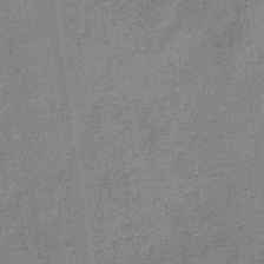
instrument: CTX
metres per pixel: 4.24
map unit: eHb
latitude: -32.5196
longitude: 75.5399
